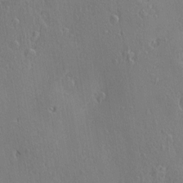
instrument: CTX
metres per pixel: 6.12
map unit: Nve
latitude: -7.4643
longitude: 173.7855
